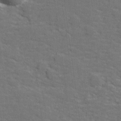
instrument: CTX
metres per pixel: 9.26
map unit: lHvf
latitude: 25.9150
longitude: 142.3117
